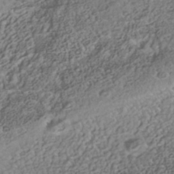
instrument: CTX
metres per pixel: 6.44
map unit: Nhe
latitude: -40.8786
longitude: -100.6680
